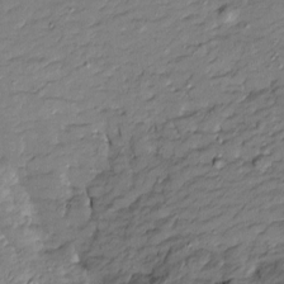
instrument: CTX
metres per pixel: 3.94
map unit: Htu
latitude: -8.6707
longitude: 177.4643
